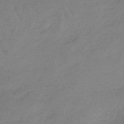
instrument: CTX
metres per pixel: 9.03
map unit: lHb
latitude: -44.8786
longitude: 70.0283
